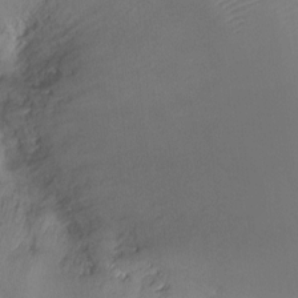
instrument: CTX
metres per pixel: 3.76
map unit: Ht
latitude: -8.3117
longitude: -34.3656
